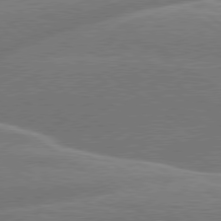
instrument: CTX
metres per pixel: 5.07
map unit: Hpe
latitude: 78.9703
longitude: -154.0255
